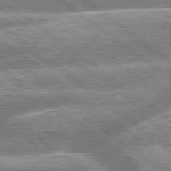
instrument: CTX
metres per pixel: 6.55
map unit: lApd
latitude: 79.4049
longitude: -158.3656
